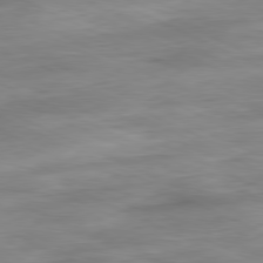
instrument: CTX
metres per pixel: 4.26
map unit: Ap
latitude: -81.2943
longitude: -82.1199
